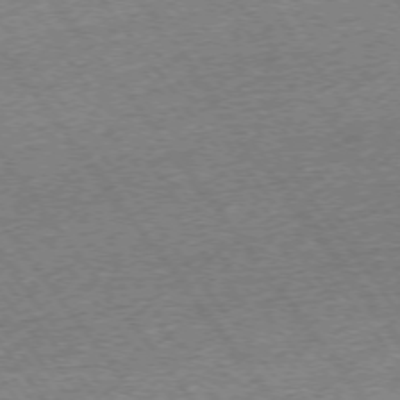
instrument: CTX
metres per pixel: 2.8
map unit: Ap
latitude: -74.6141
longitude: -88.4790
